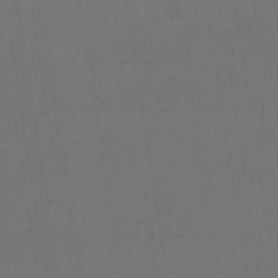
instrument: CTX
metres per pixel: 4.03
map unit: eHb
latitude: -49.7100
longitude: 84.2739
